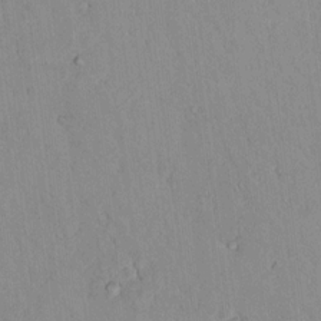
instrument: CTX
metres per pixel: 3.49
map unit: lAvf
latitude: 8.4601
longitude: 168.0094
